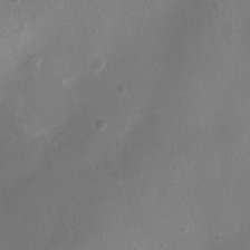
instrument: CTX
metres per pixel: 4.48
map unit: Nhu
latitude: 5.2348
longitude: -16.8002
